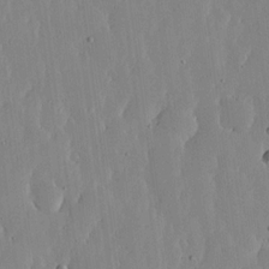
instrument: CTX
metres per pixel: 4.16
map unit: lHvf
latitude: 17.2537
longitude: -114.8946
